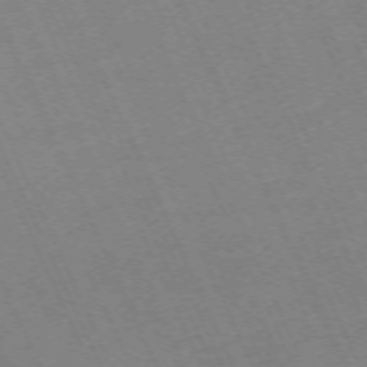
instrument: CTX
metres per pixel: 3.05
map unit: Hpe
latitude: -70.8219
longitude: 12.5763
